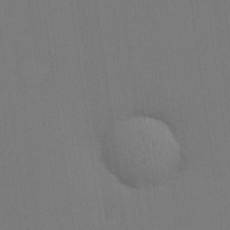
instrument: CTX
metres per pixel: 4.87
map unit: lHvf
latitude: 22.4223
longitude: 142.2361
